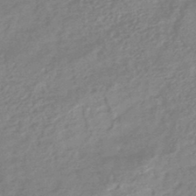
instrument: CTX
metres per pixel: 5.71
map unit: HNhu
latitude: -46.2739
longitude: 93.8611
